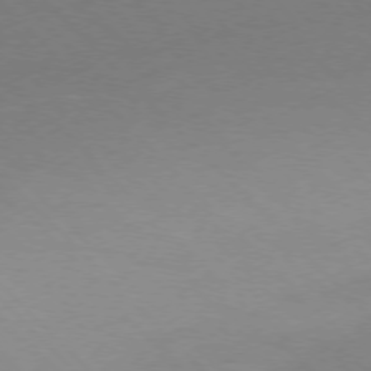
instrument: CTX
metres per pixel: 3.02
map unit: Ap
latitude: -77.3510
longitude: -69.6127
